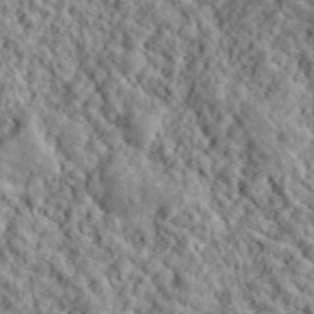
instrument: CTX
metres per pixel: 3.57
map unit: lHvf
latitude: 39.3482
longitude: -88.3090
